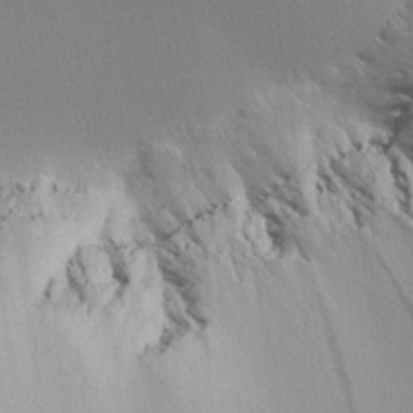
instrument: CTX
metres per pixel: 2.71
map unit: lHvf
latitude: 22.1389
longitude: 141.4076
